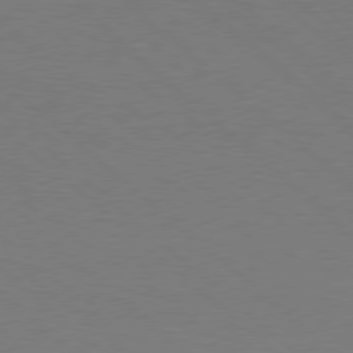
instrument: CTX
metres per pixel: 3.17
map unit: Hpe
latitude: 77.7449
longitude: -150.9135
